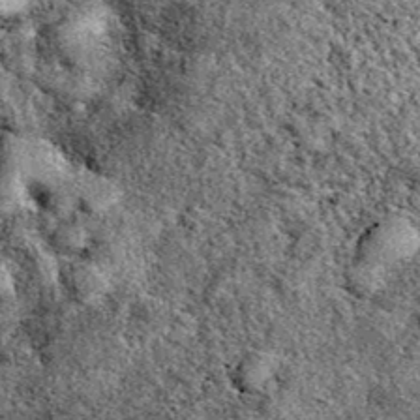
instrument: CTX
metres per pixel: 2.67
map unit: eAb
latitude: 39.0080
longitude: 110.8786
